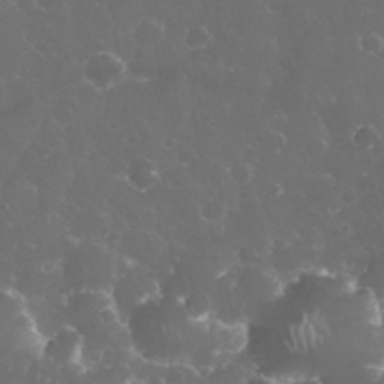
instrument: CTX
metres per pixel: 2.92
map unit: eHh
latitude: 34.3845
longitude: -63.6694
